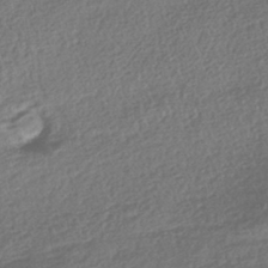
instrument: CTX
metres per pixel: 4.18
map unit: HNhu
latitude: -42.1227
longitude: 98.2928
